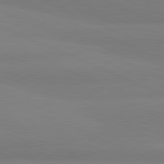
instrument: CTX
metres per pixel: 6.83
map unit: lApd
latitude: 81.7072
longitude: 177.6722
